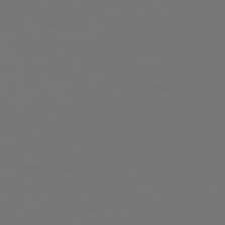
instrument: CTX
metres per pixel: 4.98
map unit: Hpe
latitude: 78.6491
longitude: 177.3699
